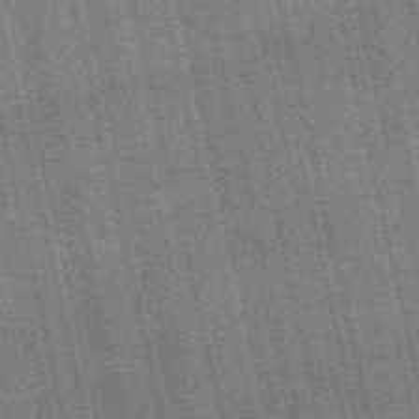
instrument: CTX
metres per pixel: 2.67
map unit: eAb
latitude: 51.3292
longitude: 110.1605
